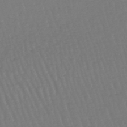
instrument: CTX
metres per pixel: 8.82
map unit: lHb
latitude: -47.0108
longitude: 65.1809
